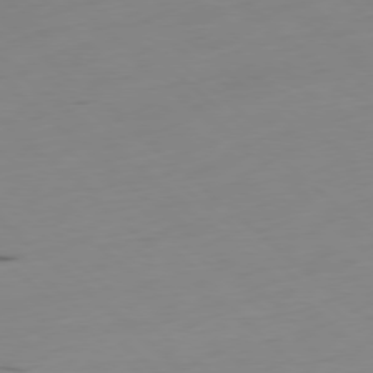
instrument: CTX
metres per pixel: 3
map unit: Ap
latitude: -78.7085
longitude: -61.4426
